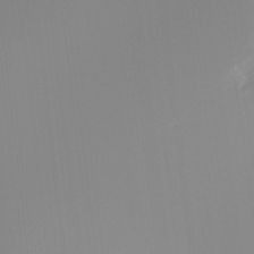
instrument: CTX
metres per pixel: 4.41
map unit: Hto
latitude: -8.4629
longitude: -51.9906
